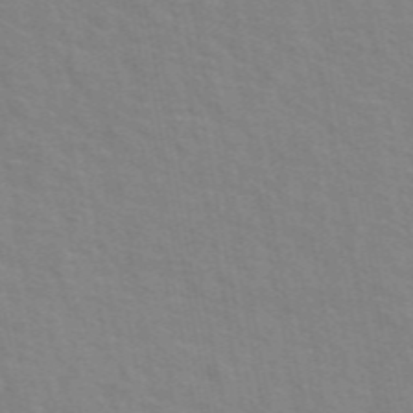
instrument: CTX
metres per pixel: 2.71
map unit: ANa
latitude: 48.8191
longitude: -75.9150
